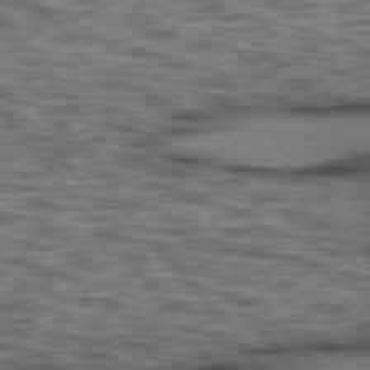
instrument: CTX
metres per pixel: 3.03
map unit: lApd
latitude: 75.9717
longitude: -48.7624
